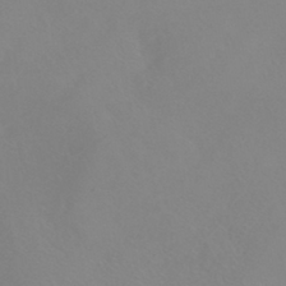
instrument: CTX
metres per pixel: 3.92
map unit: HNhu
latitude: -40.7085
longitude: 93.6911
